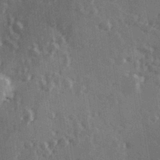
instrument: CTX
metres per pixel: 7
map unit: Hve
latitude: 27.0836
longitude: 147.4454
